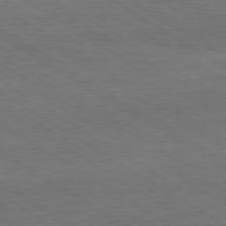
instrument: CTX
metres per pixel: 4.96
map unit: Hpe
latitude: -80.5952
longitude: 19.2565
